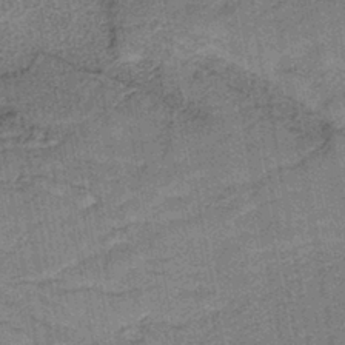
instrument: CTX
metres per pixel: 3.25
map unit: eAb
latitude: -39.0298
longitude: 52.7274
